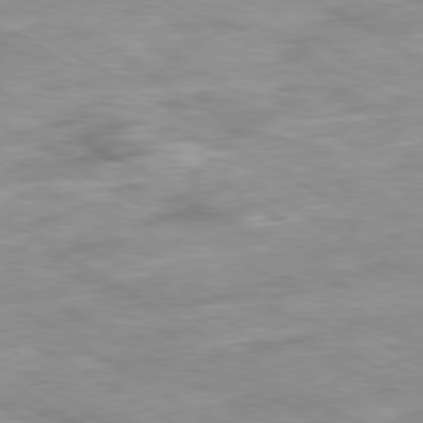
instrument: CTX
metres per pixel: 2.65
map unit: Ap
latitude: -80.4062
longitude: -74.7246
